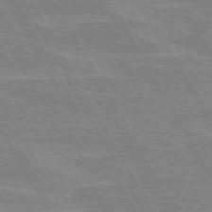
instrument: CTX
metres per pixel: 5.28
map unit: lApd
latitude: 72.2145
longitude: -55.5371
